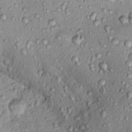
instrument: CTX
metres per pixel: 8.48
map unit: Ht
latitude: 13.7261
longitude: -40.6490
